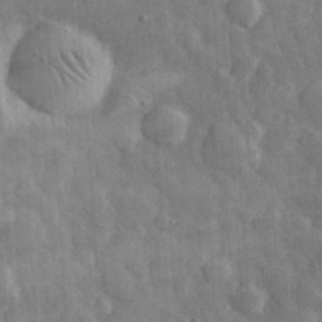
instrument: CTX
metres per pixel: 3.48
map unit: eHh
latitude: 32.4223
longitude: -69.5182
